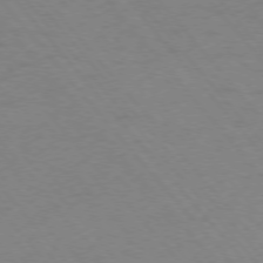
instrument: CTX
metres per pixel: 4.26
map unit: Ap
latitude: -76.5763
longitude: -64.0444
